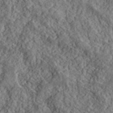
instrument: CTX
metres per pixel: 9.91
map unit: lHvf
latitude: 40.4789
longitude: -86.1767
